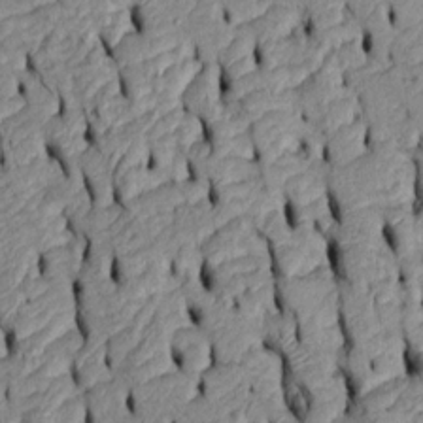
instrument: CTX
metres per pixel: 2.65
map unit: Htu
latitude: -6.4629
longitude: 155.1809
